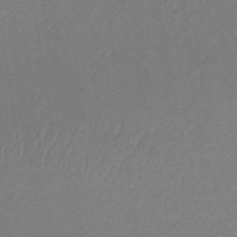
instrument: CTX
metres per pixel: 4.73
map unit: lHb
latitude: -34.2928
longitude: 68.2550
